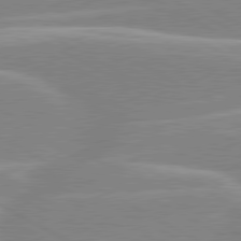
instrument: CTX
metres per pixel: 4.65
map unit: lApd
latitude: 80.4979
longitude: -124.2522
